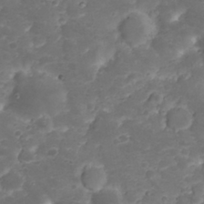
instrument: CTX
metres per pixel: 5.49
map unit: Nhu
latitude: 23.4804
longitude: -59.7639
